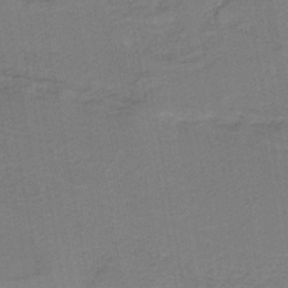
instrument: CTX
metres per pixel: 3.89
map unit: HNb
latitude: -42.1794
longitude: 51.7478
